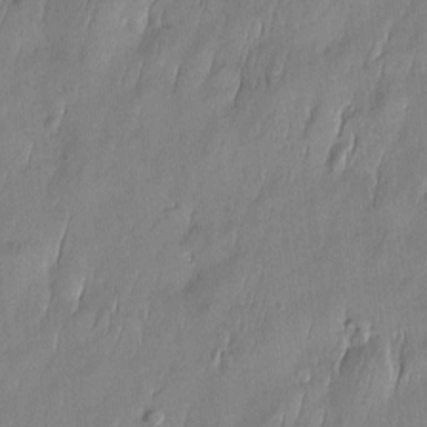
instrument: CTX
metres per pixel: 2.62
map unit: Htu
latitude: -5.7477
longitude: 174.8974
